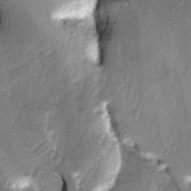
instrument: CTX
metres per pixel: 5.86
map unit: Ave
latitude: -11.3888
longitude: -120.4979
